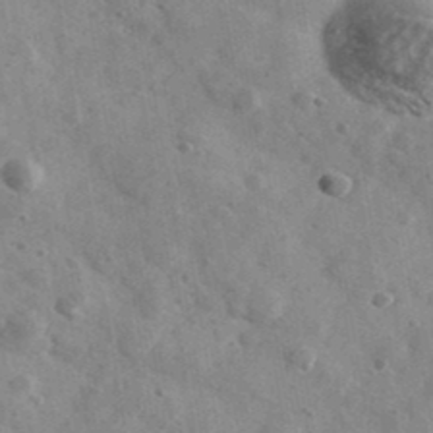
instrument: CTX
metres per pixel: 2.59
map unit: Ave
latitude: 39.4237
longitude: -107.7450
